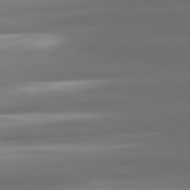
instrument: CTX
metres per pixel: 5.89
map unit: lApd
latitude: 80.9136
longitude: -139.4804
